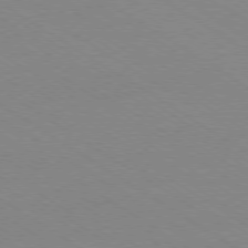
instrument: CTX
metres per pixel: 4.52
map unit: Ap
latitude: -78.9163
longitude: -84.5168
